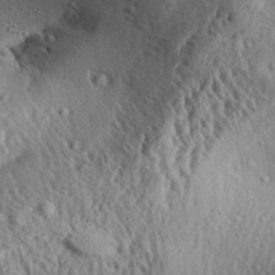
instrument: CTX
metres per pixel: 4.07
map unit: Aa
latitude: 31.1215
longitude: -134.4034
